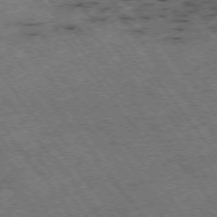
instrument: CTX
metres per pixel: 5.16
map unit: Hpe
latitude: -75.5588
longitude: -18.9136
